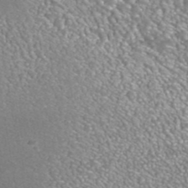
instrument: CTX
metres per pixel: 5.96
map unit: ANa
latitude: 42.6491
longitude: 24.8975
